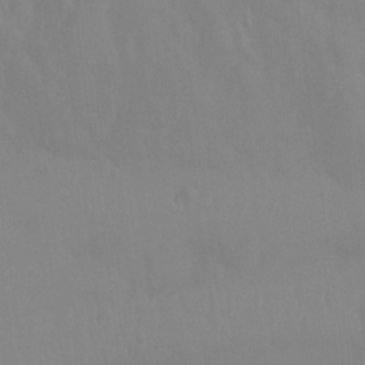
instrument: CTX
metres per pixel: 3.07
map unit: Htu
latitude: -15.5588
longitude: -47.6316
